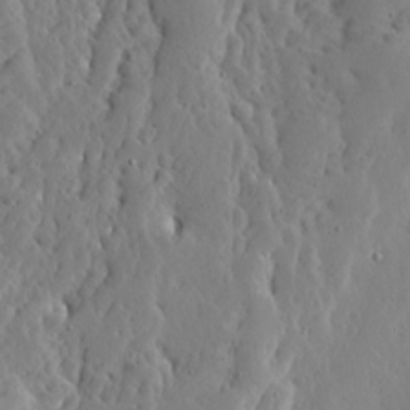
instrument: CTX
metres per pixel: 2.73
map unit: Ave
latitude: 13.3860
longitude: -136.3468
